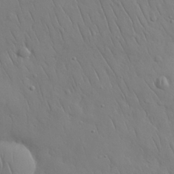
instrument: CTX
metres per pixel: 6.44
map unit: Nhu
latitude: 27.6883
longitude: -68.6302
